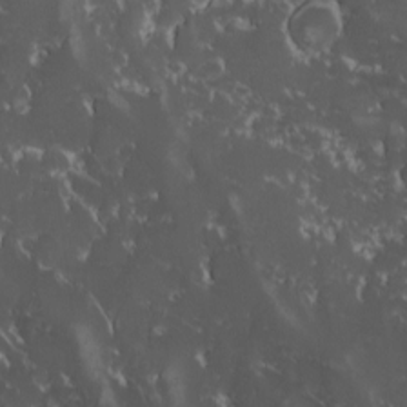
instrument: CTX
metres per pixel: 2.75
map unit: Ave
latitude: -9.8422
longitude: -116.7435
